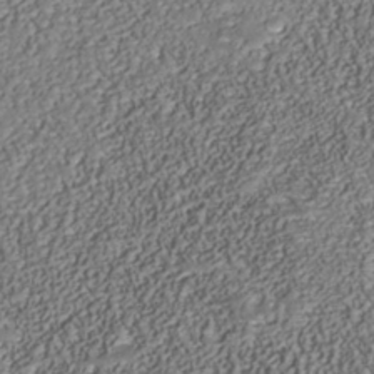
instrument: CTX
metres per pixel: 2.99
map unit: Nhu
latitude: -38.9920
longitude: -85.5938
